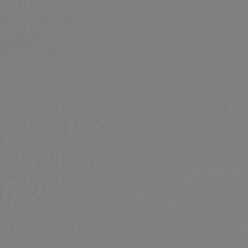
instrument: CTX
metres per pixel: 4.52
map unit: lHb
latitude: -45.3132
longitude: 71.1242
